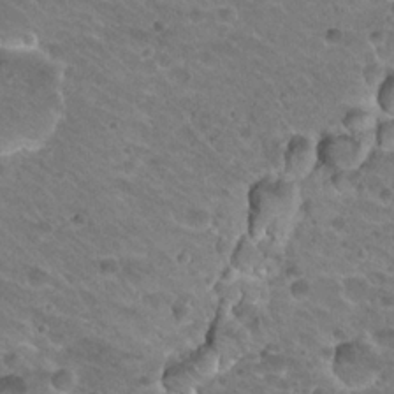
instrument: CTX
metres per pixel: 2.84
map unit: Hto
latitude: 20.4601
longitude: -33.0081
